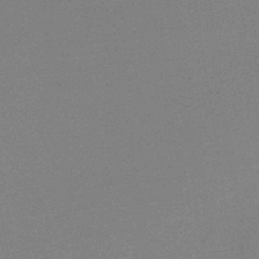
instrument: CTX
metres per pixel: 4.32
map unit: HNb
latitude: -34.5574
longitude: 52.8974
